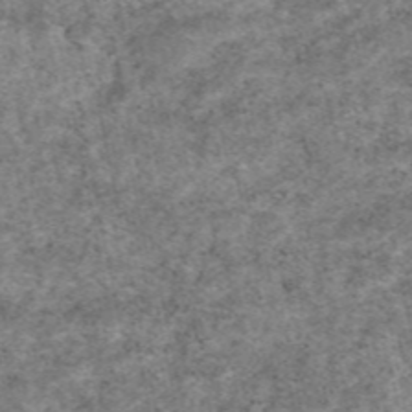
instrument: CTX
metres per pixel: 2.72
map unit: eAb
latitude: 48.2145
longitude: 121.0486
